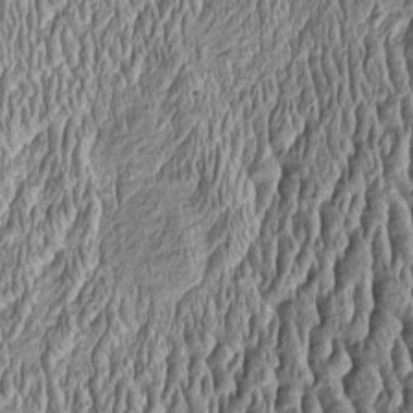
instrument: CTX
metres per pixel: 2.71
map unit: Htu
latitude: -4.4629
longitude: 157.5966
